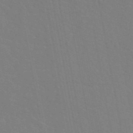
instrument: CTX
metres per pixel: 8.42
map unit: eAb
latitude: 45.6127
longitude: 121.6155
